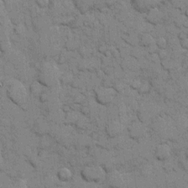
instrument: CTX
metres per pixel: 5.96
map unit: eHh
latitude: 8.1200
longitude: -65.4048
